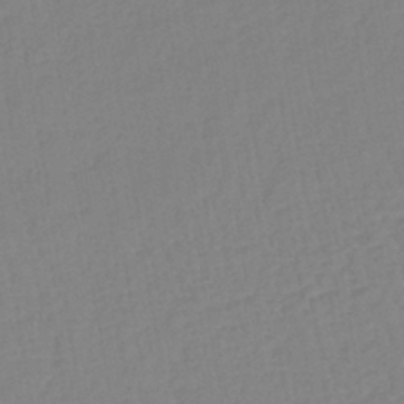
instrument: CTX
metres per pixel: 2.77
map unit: lHb
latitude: -41.6344
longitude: 74.7086
